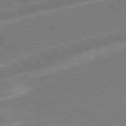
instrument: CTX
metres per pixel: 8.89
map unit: Hpe
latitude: 77.7638
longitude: -151.8583
